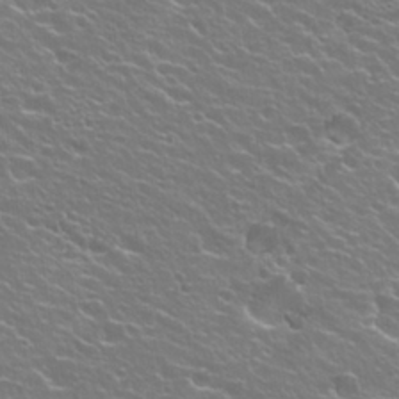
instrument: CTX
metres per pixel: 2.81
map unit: Hto
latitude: 23.6127
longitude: -31.6316
